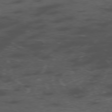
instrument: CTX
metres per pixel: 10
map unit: Ap
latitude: -76.1795
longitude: -66.2522
